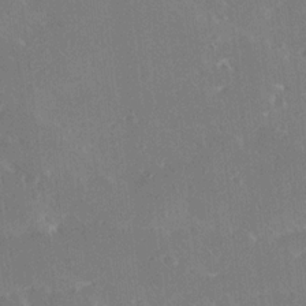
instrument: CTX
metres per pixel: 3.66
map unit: Ave
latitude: 18.6301
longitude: -137.4049
